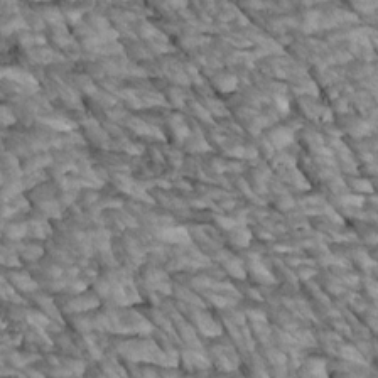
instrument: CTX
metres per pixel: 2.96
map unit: Htu
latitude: 2.1766
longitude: 143.9745
